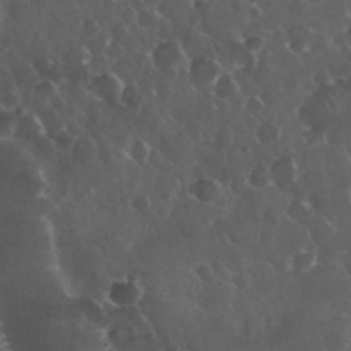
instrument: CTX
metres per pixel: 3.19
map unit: eHh
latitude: 33.8583
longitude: -61.4993
